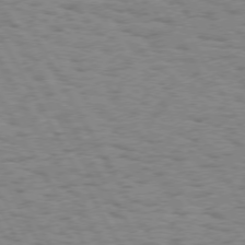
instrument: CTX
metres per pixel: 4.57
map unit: Hpe
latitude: 73.8017
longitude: -135.1781
